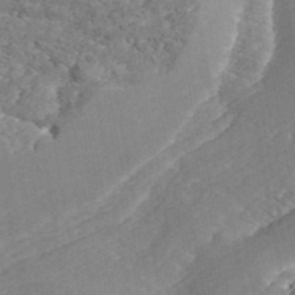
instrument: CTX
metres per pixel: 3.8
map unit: ANa
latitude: 44.7058
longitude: 39.0297
